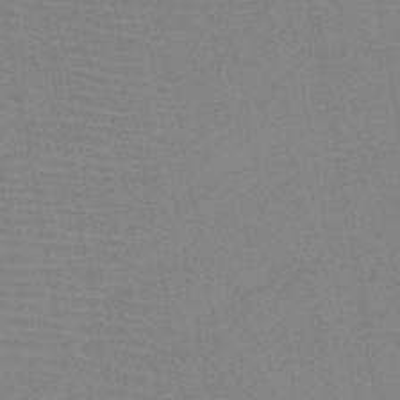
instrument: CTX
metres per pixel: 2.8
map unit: HNb
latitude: -48.0472
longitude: -42.8191
